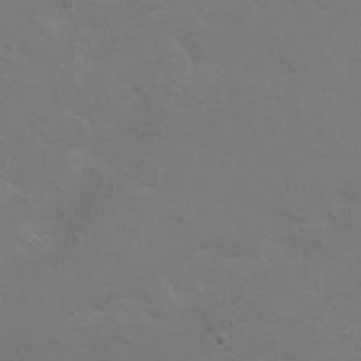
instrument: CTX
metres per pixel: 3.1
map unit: Hto
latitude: 8.7246
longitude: -31.1781
